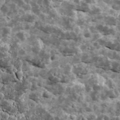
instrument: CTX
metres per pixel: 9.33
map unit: Ave
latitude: 17.9150
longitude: -134.8758
